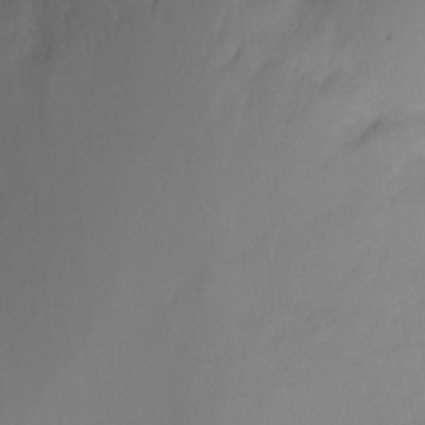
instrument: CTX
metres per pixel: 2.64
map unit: Ht
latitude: -10.5196
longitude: -28.8569
